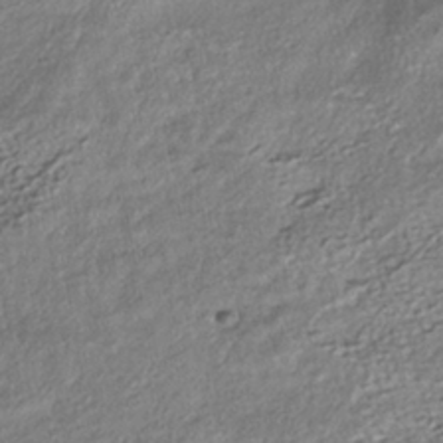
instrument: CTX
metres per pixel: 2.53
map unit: HNhu
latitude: -40.7841
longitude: 107.8612
